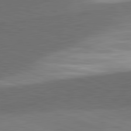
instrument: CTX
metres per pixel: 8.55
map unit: lApd
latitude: 81.7639
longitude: 136.5007
